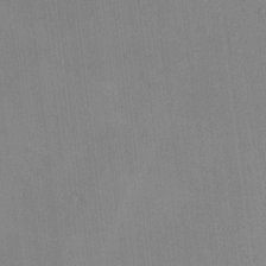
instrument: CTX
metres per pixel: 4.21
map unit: eHh
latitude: 0.2900
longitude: 17.5966
